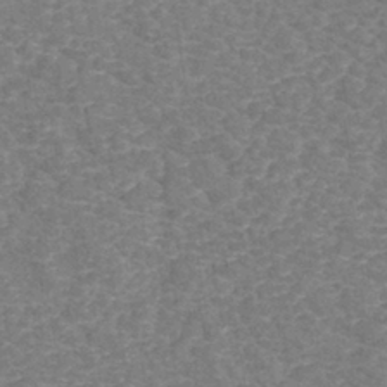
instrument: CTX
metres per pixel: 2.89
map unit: eHh
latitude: -40.8975
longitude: -29.7638
